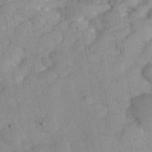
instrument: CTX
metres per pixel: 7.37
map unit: eHh
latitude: 38.0822
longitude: -67.1781
